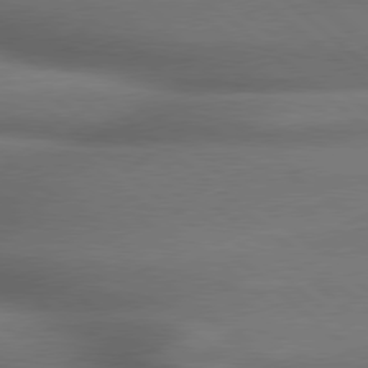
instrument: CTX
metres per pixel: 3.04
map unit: lApd
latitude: 79.1781
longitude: -117.6694
